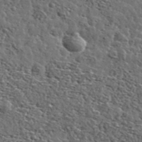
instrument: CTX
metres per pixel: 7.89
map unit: lHvf
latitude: 37.1403
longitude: -88.6113
